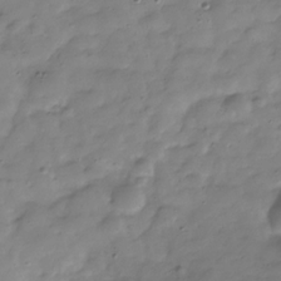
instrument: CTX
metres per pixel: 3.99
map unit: Hve
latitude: -30.5762
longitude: 91.1054
